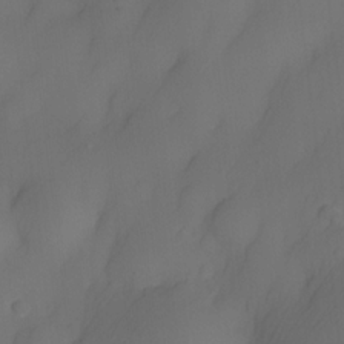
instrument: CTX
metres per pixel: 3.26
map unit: eHh
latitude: -22.2362
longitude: 15.4833
